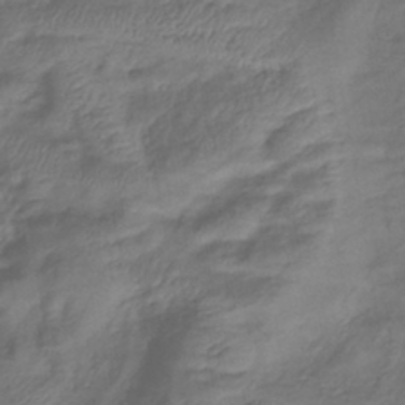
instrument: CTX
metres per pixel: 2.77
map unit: lHb
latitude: -38.9164
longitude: 75.0109
